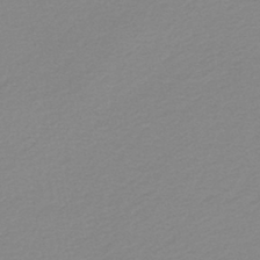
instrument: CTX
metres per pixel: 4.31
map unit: lHb
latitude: -44.2551
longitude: 67.6155
